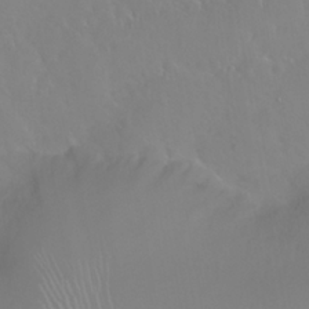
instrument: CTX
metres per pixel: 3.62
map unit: Nhu
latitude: 25.6693
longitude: -58.6680
